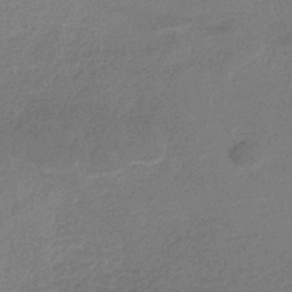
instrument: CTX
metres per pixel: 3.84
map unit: HNb
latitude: -34.7274
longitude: 59.5588
